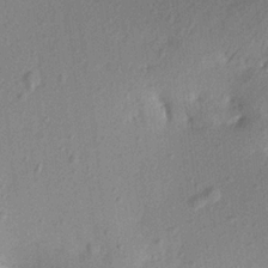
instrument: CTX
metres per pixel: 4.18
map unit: Aa
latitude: 19.3481
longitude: -144.5168
